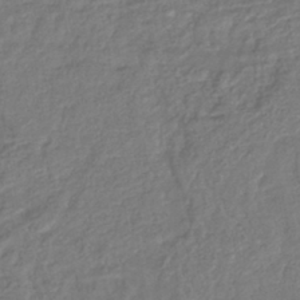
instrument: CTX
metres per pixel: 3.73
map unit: lHb
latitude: -40.6896
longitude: 61.7856
